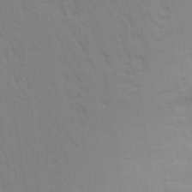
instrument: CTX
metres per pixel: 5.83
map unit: Aa
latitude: 28.5357
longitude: -147.0648
